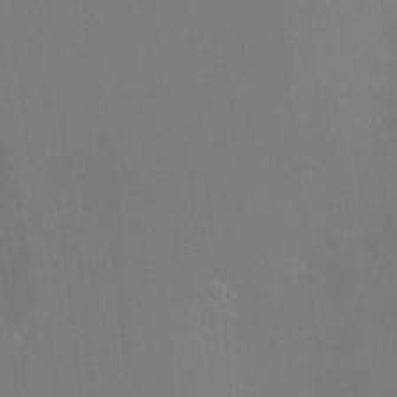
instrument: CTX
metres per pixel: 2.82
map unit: HNhu
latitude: 5.9150
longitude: 4.0850
